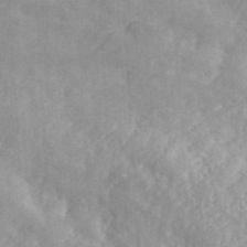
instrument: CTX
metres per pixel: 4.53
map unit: ANa
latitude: 46.9703
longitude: 26.8219
